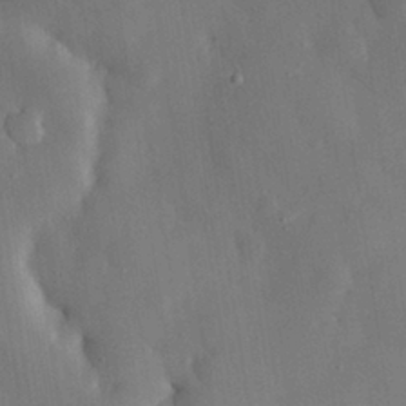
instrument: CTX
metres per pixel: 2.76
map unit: eHh
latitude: 29.7449
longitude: -78.3090
